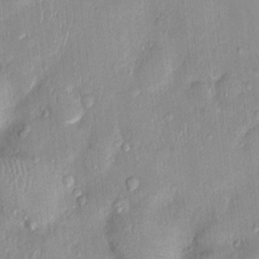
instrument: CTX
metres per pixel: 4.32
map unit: Nhu
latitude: 2.5168
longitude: -14.3846
